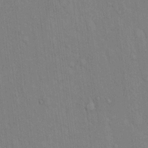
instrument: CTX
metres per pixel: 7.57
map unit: Hto
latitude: 13.0648
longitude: -61.1214
